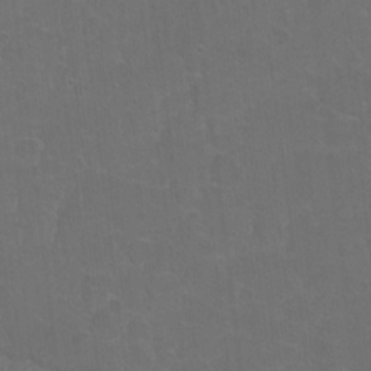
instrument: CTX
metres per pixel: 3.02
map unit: Hto
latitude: 4.0822
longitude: -32.0822
